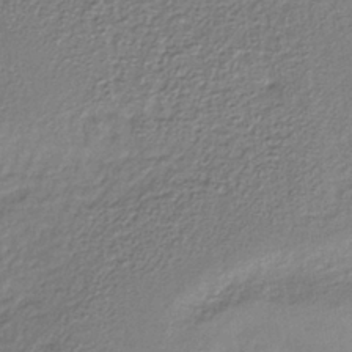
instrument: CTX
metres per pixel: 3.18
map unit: lHb
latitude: -36.0850
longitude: 61.4643
